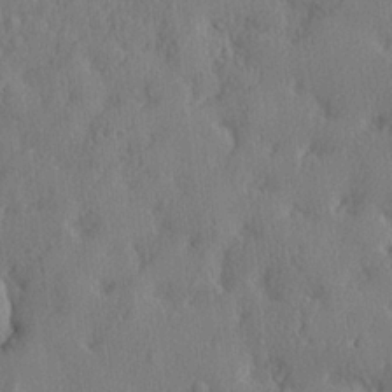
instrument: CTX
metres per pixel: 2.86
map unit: lHvf
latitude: 22.0255
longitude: 142.5573
